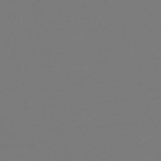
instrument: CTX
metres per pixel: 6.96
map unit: eHb
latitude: -49.5966
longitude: 67.0297
